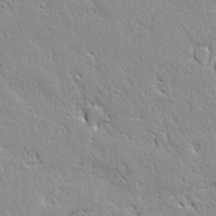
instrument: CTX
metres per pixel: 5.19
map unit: Ave
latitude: 20.7813
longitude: -137.0648
